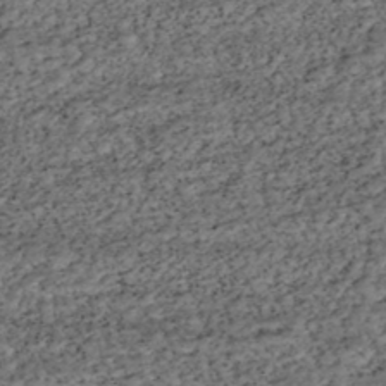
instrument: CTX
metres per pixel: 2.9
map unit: HNhu
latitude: -43.7855
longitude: 107.8234
